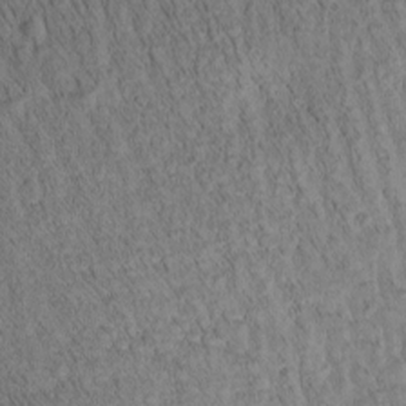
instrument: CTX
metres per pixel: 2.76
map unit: Htu
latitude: -4.0472
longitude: 172.3495
